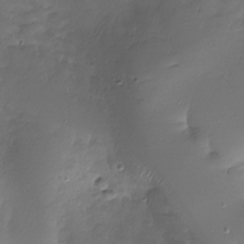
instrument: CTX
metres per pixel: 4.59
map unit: Nhu
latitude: -27.7855
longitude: -59.9528
